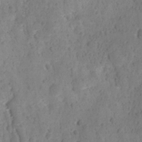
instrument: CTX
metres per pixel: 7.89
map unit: Ave
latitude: 11.9528
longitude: -105.5183
